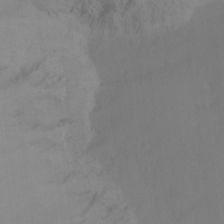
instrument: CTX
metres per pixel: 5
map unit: Ht
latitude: -14.8597
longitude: -43.3671
